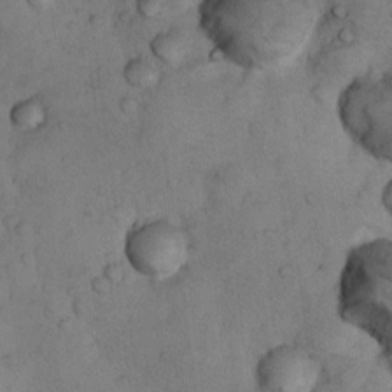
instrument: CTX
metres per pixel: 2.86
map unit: Nhu
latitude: 8.0633
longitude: -24.0255
